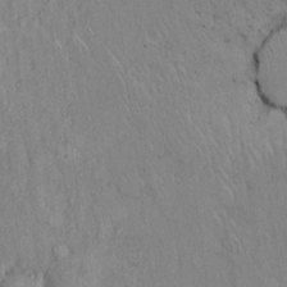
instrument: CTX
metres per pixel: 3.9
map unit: Hto
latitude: 14.5168
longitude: -60.8758
